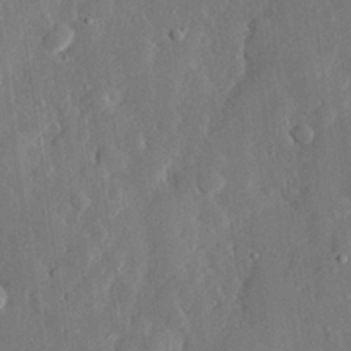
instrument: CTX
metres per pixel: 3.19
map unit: eHh
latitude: 28.8758
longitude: -79.8584
